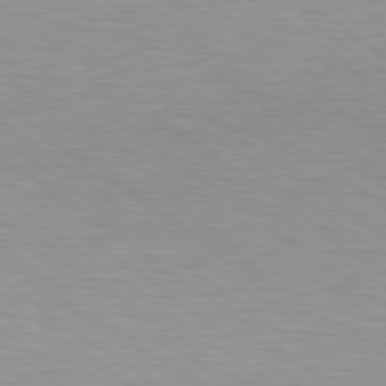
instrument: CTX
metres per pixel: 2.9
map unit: Hpe
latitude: 79.1026
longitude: -134.1011
